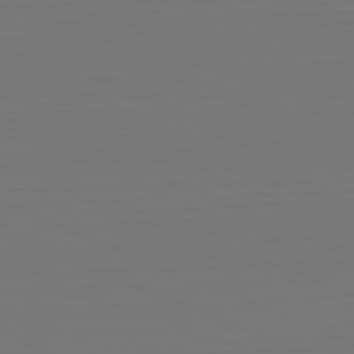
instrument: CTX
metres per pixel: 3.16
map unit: Hpe
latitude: -81.9178
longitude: 6.9730
